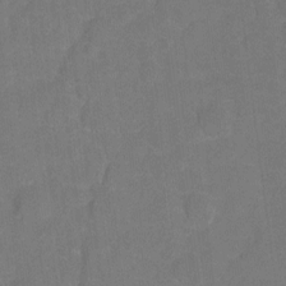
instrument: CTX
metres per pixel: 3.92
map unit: Hto
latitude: 3.2726
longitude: -33.1025
